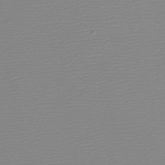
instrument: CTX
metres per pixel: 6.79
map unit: Htu
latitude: -5.5399
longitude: -72.6302
